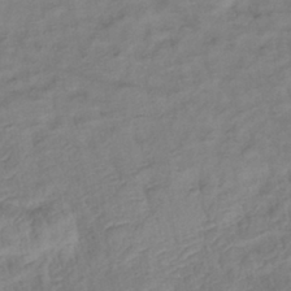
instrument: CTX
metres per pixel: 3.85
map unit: eHb
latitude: -38.0094
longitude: 75.7667
